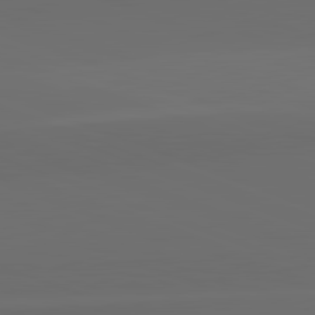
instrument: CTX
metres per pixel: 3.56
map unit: lApd
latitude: 82.2900
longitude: 135.4643
